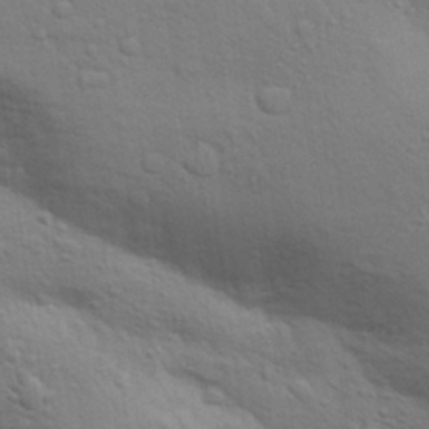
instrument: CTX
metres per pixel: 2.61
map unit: Aa
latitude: 30.7813
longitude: -147.2726
